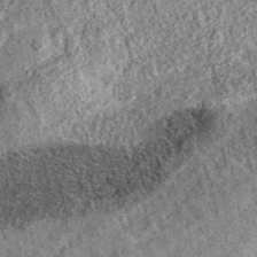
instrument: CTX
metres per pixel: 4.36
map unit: eAb
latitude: 36.9513
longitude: 110.6330
